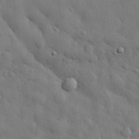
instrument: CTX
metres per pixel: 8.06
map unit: eHh
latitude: 29.4993
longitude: -75.8583
